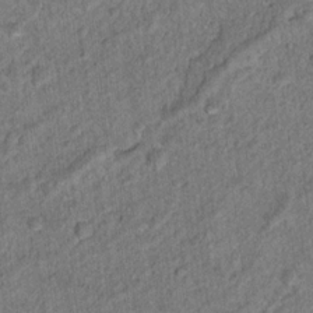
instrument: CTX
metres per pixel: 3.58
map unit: Nhu
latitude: 16.3467
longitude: -31.3482
